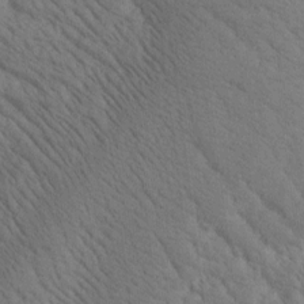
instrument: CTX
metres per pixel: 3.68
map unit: Htu
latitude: -0.1228
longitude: 174.4251
